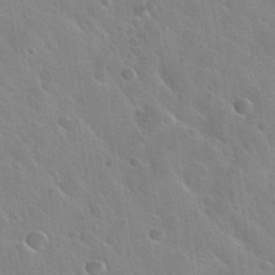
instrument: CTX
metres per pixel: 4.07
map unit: Nhu
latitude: 31.8584
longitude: -54.2900
